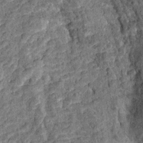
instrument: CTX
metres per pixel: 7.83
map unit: Ht
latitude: 10.8947
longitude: -38.8002
